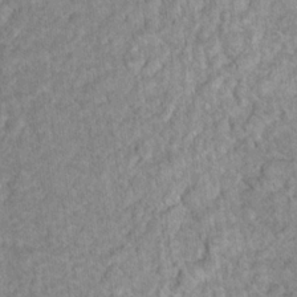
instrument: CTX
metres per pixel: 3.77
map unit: Nhu
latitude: 17.4804
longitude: -31.5560
